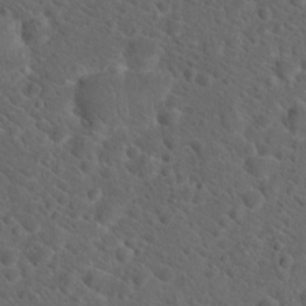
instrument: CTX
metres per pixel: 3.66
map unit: Hto
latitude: 19.7260
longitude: -39.6883
